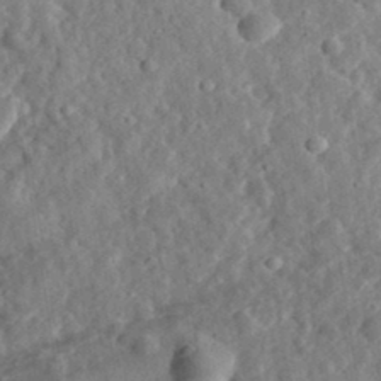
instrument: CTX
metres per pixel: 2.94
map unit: eHh
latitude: 34.6490
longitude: -78.8002
